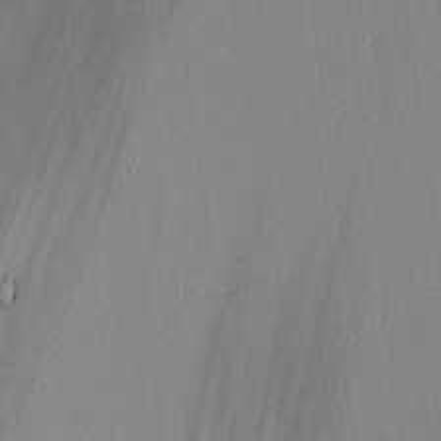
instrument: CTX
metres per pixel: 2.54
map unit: lAvf
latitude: 0.0255
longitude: -107.4615
